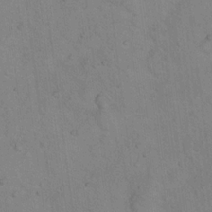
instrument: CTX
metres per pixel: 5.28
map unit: Hto
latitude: 15.8773
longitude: -40.5167
